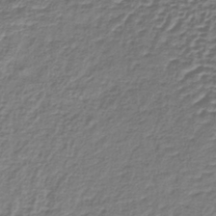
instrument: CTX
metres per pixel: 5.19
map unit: lHb
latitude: -39.1431
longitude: 59.1053
